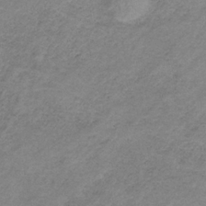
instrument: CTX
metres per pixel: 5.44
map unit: HNb
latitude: -32.6141
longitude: 60.1228
